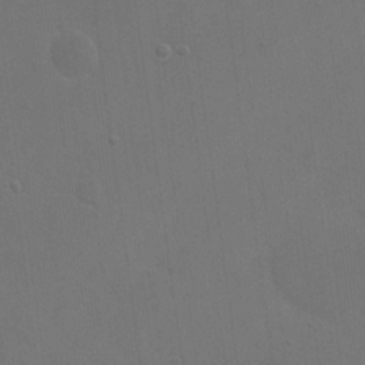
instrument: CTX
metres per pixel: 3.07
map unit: eHh
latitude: 19.7071
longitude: -66.4412
